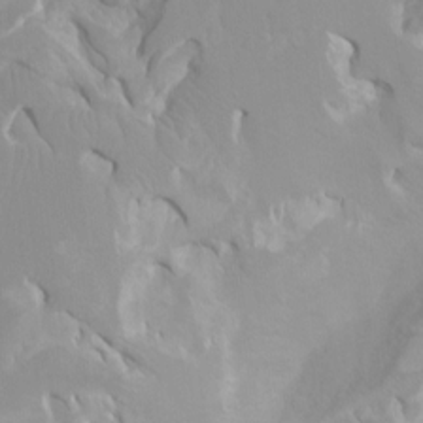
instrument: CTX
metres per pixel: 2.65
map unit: Ht
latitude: -0.5385
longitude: -18.4601
